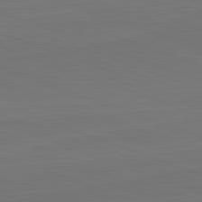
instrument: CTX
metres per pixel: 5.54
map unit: lApd
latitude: 82.5167
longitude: 164.5952
